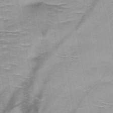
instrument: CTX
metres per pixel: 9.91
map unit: HNb
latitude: -47.9745
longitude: -48.2900
